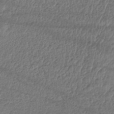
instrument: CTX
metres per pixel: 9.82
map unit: eHh
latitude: -42.5762
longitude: 117.5966
